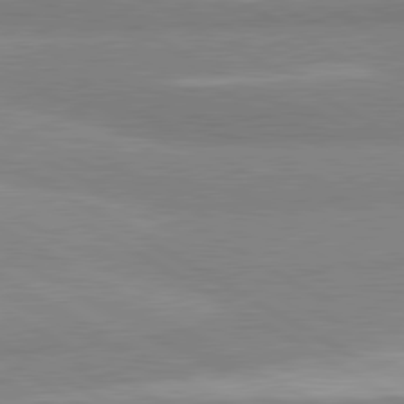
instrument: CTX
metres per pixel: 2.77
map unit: lApd
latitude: 80.8191
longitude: -178.5357
